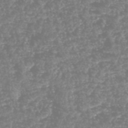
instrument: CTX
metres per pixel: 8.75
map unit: HNhu
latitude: -48.4818
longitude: 29.0298
